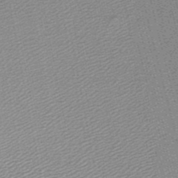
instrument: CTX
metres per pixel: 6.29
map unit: lHb
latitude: -47.3698
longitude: 58.8596
